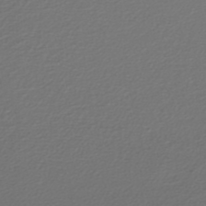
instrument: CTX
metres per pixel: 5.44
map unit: HNb
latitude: -47.8611
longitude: 55.5777
